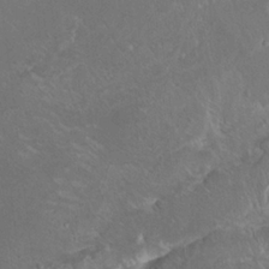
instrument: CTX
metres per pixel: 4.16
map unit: HNhu
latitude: 10.7435
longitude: 24.0094
